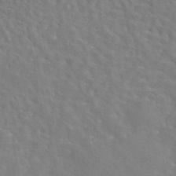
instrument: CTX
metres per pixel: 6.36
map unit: eAb
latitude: 44.5357
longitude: 112.9542
